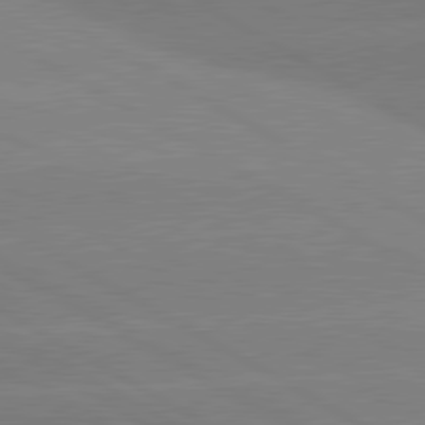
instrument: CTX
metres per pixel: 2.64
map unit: lApd
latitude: 80.7246
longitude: -152.5924
